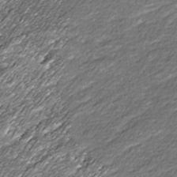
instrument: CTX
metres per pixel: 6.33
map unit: Ave
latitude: 16.3467
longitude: -136.8002
